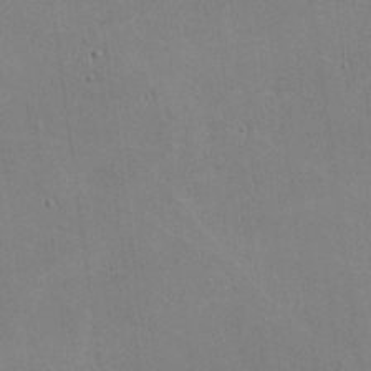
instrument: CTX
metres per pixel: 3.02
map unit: lHvf
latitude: -10.5574
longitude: -102.3845
